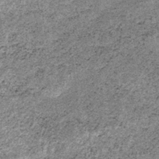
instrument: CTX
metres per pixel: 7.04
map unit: lHb
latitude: -37.4454
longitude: 66.4440
